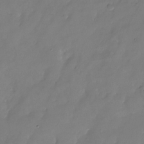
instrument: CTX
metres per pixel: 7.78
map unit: Nhu
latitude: -22.0472
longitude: -71.8394
